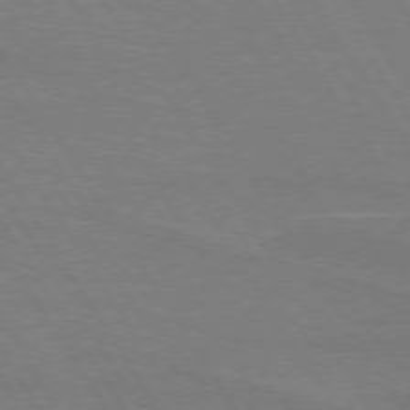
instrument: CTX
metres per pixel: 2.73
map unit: lApd
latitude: 73.9528
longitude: -56.0822
